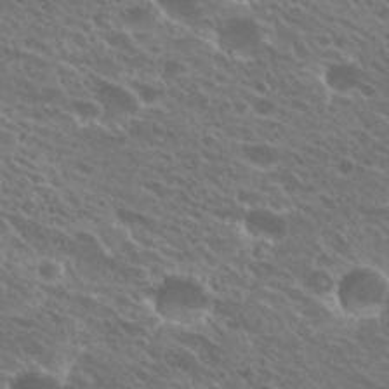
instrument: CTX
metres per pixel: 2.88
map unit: Hto
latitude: 25.6693
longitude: -40.1955
